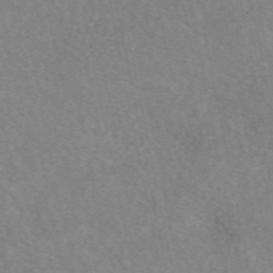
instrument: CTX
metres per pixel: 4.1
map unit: eAb
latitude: 49.8205
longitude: 116.4251
